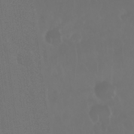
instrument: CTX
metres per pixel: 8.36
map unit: Nhu
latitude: 29.0080
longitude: -64.2522
